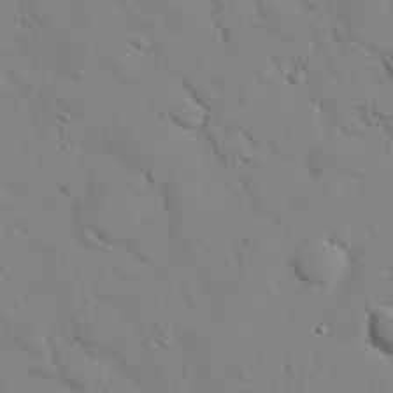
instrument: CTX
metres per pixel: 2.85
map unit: eHh
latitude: 25.7260
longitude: -78.2145
